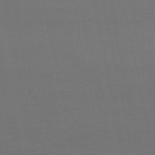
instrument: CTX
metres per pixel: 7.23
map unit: eHb
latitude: -50.5952
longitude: 70.6141
